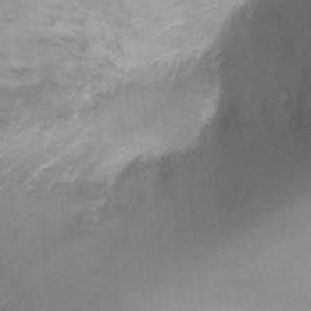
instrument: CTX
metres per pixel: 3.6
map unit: Ht
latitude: 0.9513
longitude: -25.4615
